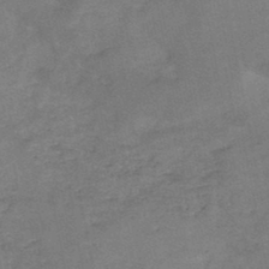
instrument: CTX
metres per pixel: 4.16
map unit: HNb
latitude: -45.7478
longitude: -36.3656
